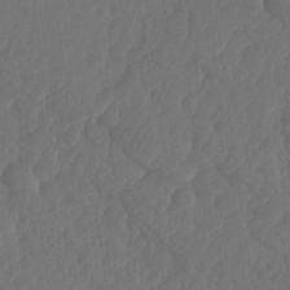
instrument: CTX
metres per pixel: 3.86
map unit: HNhu
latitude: -24.7841
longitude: 49.6911
